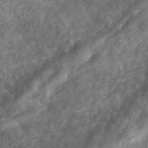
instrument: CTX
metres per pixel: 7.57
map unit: eHh
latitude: 35.9906
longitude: -79.5938
